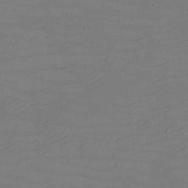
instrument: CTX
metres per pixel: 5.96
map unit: eHh
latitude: -2.7841
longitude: -74.4601
